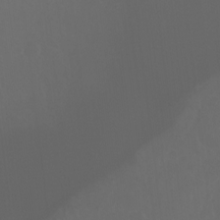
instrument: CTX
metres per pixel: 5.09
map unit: Hto
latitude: -7.6533
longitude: -38.7813
